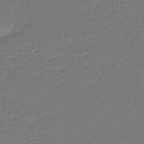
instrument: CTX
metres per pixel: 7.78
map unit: HNb
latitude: -47.4265
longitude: 52.8030
